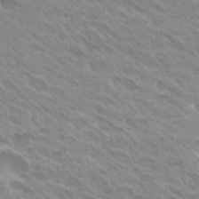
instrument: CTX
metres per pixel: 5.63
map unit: Hto
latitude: 27.2159
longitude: -35.5182
